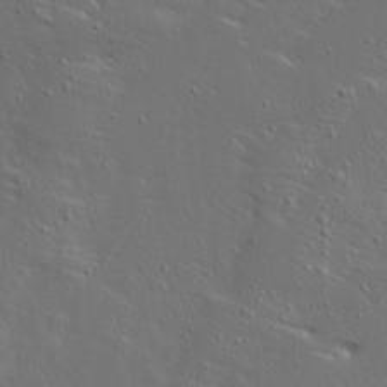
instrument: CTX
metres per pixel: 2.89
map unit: Ave
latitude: 13.9339
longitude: -137.4994
